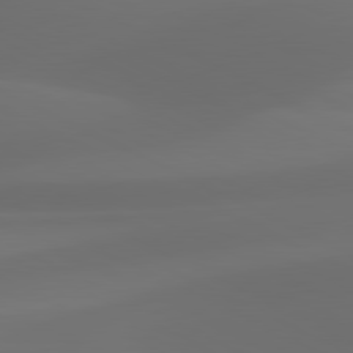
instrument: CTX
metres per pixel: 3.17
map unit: lApd
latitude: 80.9703
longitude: 123.7100
